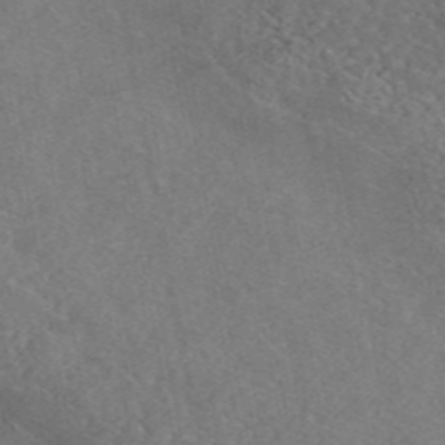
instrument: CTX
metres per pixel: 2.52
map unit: eAb
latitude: 46.5735
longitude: 128.1228
